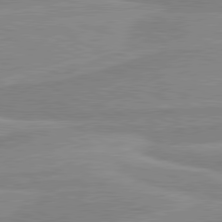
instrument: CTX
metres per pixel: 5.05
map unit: lApd
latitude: 80.4979
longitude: 170.3873
